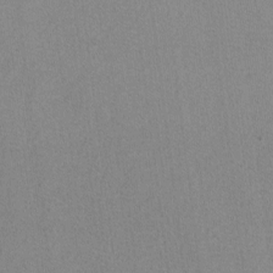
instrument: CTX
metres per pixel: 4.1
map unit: lAvf
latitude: -6.8030
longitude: -114.2711
